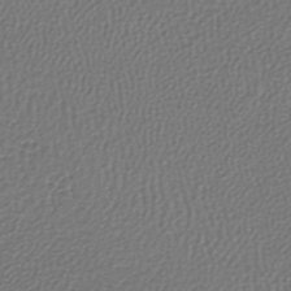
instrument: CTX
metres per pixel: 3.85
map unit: lHb
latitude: -38.7085
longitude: 62.2550
